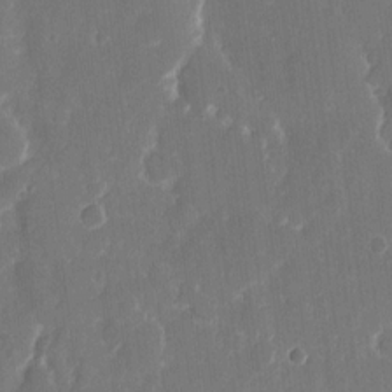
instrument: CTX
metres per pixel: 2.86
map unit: eHh
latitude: 12.0255
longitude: -72.6113
